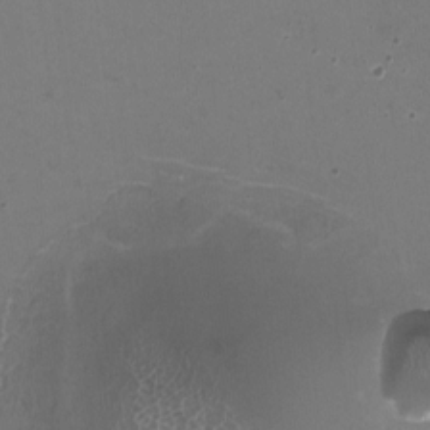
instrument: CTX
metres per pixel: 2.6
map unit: HNhu
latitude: -2.1794
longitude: -2.2333
